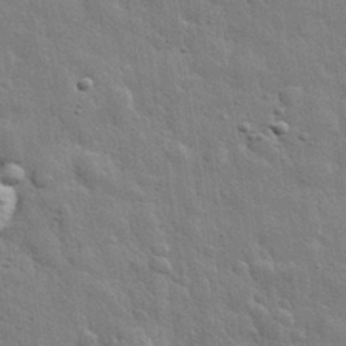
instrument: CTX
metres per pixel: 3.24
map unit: eHh
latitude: 31.5183
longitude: -78.8191
